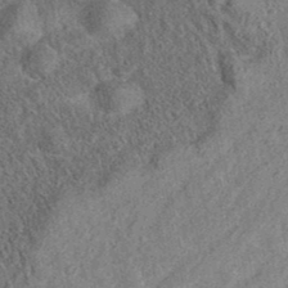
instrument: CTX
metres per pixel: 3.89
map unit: eAb
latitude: 36.4412
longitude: 113.0676
